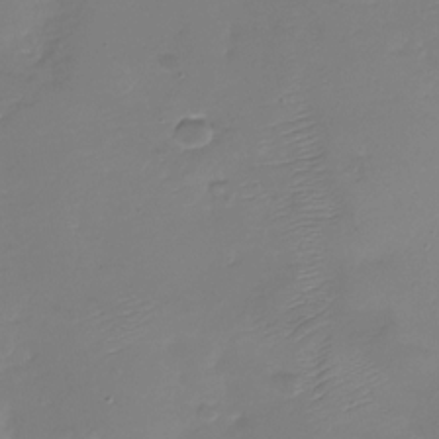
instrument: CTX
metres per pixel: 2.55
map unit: Nhu
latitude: -28.2173
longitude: -60.3656
